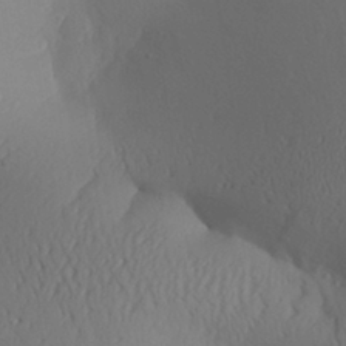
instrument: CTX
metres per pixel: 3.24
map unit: Aa
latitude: 30.5168
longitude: -140.9513
